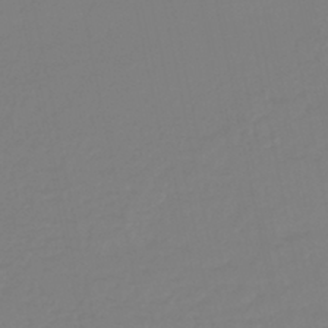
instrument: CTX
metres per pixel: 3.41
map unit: lHb
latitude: -42.1983
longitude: 75.6344
